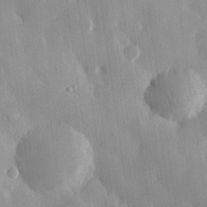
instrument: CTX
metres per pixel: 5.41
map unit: eHh
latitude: 30.0444
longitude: -79.3671
